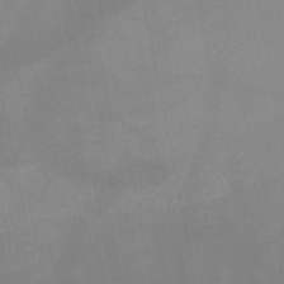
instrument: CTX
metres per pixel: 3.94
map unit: HNb
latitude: -49.1242
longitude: -40.4789
